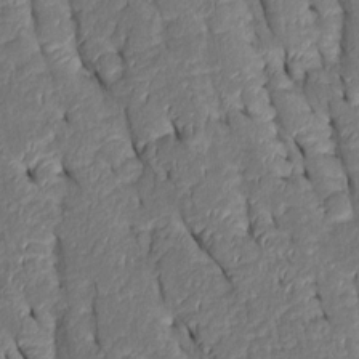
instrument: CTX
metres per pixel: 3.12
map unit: Htu
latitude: 0.7624
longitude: 148.9731
